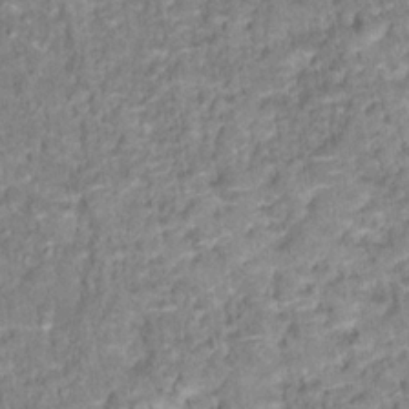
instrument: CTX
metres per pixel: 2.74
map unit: Hto
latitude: 17.2537
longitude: -36.6680
